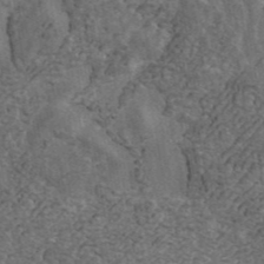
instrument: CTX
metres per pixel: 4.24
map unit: ANa
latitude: 43.0081
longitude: 16.3118
